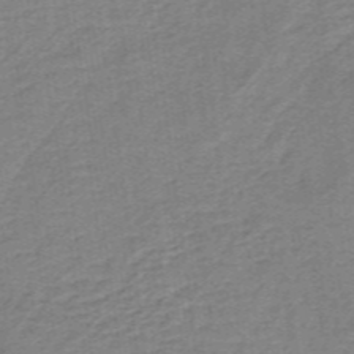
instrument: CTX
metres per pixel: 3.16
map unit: lHb
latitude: -40.4251
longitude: 54.1417
